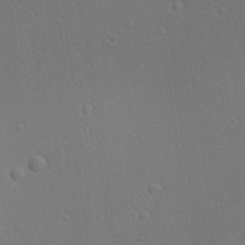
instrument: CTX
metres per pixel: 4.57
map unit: Aa
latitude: 23.2726
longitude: -137.3671
